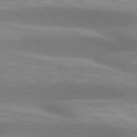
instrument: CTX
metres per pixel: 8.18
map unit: lApd
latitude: 74.7813
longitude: -49.2348
